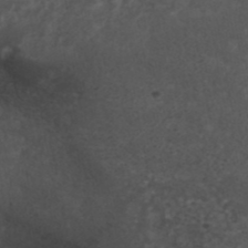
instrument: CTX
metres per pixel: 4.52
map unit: ANa
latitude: 41.5182
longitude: 27.0108
